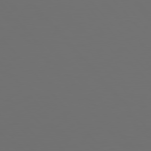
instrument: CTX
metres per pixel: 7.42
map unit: Hpe
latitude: 77.1592
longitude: -165.9906
